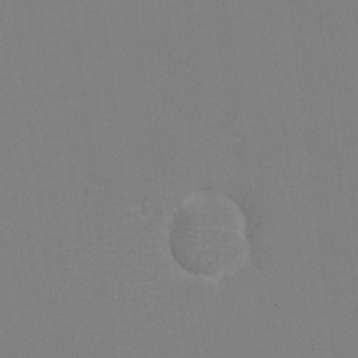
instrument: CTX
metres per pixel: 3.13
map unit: eHh
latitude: -6.0283
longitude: -83.1025
